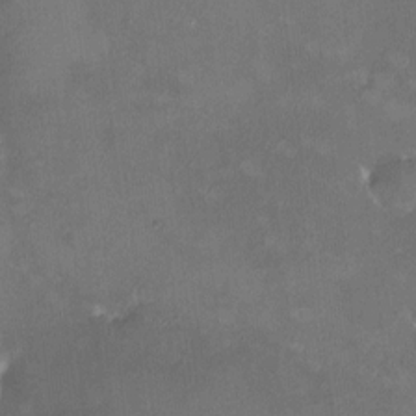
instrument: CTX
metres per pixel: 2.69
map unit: HNhu
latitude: 7.0647
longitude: 8.5196
